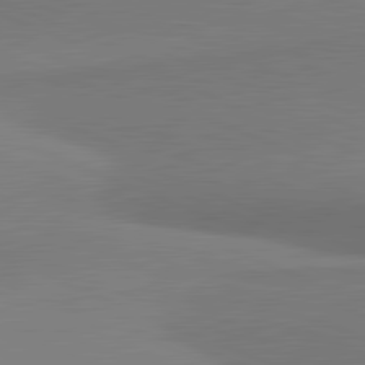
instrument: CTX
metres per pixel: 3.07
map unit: lApd
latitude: 81.8016
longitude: 165.0487
